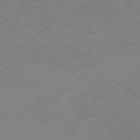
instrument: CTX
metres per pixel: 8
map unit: Ap
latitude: -75.9178
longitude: -77.9339
